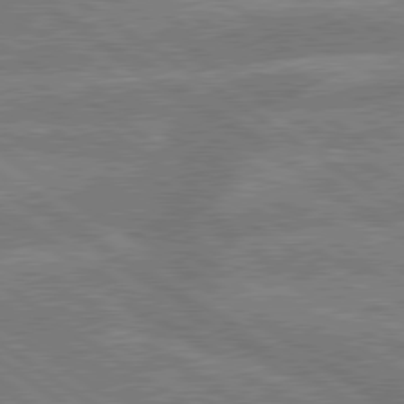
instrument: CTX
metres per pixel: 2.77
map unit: lApd
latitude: 79.5938
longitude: -161.4237
